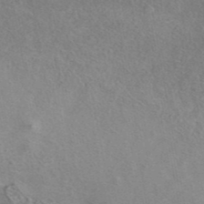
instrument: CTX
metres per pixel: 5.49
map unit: eAb
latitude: 41.4048
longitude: 103.2187
